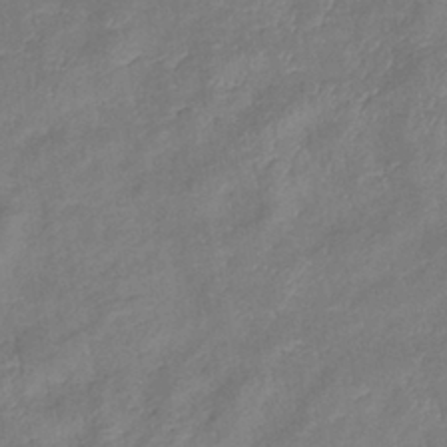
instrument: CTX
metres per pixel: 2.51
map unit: eHb
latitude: -38.2173
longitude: 75.8990
